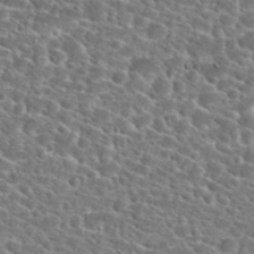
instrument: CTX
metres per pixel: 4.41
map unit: Hto
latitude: 24.7813
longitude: -47.1592
